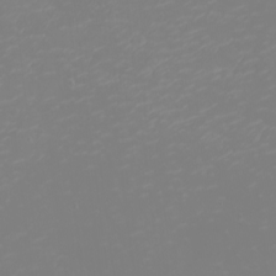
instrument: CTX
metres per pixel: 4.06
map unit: eHh
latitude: -2.7274
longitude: -75.3293
